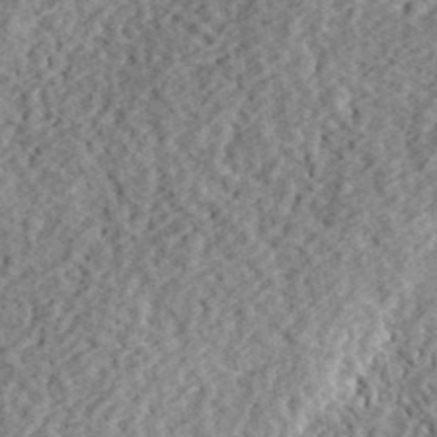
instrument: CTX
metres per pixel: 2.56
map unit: eHh
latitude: 36.9514
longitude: -79.1970
